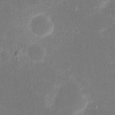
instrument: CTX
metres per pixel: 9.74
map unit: eHh
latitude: 20.6113
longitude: -69.0081
